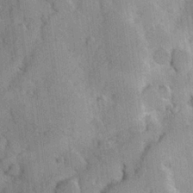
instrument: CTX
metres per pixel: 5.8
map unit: Hve
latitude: 23.8016
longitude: 147.8044
